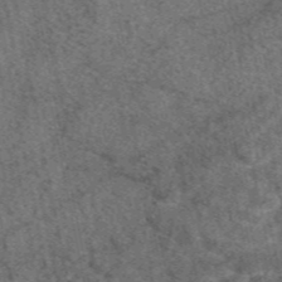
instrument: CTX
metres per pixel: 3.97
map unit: eAb
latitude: 48.0444
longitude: 109.4265
